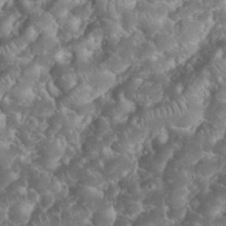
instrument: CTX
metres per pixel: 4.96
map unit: eHh
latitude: 33.9717
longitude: -64.8191
